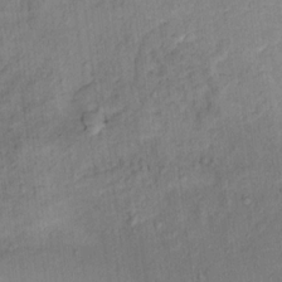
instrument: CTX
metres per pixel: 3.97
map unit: Ht
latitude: 13.2915
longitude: -40.0822
